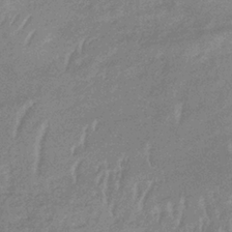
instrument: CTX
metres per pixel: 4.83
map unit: lHb
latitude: -33.7289
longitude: 69.4265
